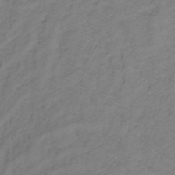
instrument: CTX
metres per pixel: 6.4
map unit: lHb
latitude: -33.2943
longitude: 67.6722
